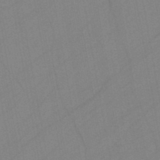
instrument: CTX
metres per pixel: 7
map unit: HNb
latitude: -45.3888
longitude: -40.7057
